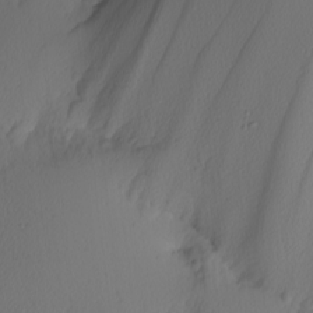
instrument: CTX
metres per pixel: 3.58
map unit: Nhu
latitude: -3.8989
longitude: -93.4804
